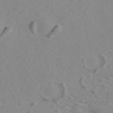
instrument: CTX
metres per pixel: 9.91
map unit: ANa
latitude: 43.3293
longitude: 26.9919
